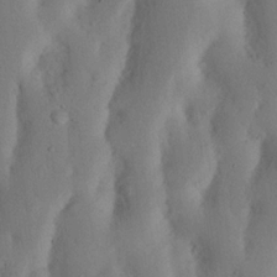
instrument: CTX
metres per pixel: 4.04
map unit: Nhu
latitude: 18.5356
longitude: -75.6127
